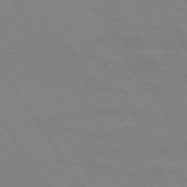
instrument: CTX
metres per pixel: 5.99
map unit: lApd
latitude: 73.8017
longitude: -56.7813
